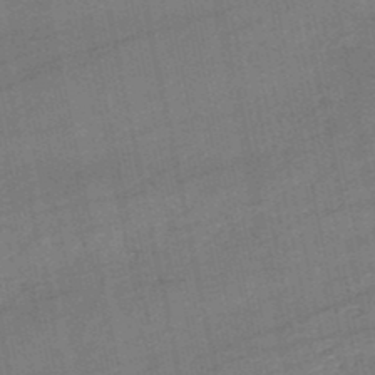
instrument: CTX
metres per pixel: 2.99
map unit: lHb
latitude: -49.5588
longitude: 78.4251
